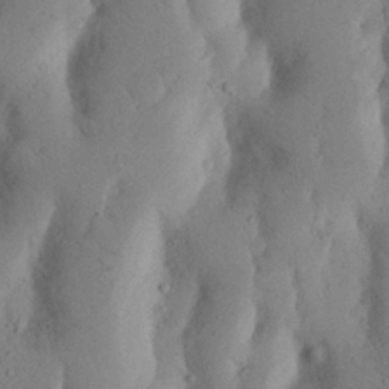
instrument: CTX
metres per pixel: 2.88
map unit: Nhu
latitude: 17.9150
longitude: -75.6127
